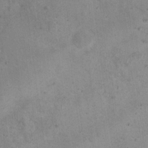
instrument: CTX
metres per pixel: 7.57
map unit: eHh
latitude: 21.1592
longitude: -61.0269
